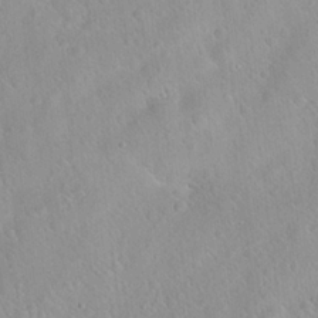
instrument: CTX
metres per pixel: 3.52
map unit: Hto
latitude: 21.4616
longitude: -54.0822
